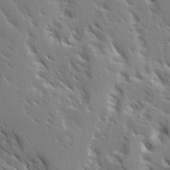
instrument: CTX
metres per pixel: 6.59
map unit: Ave
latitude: 15.2348
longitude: -130.6302
